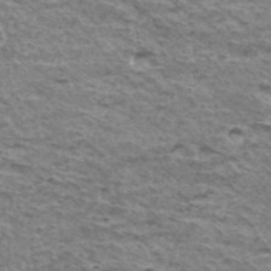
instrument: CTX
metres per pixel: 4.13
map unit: Hto
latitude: 36.2901
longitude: -42.8947
